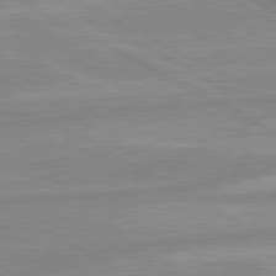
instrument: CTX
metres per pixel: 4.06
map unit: lApd
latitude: 80.3467
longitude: -169.0270
